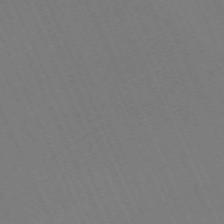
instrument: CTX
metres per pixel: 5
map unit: Nhu
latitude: -68.3306
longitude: 39.2565
